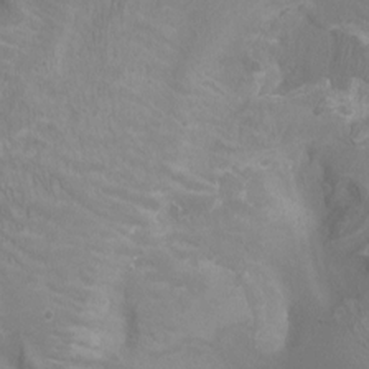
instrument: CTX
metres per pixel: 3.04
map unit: Ht
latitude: -2.8219
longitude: -17.9717
